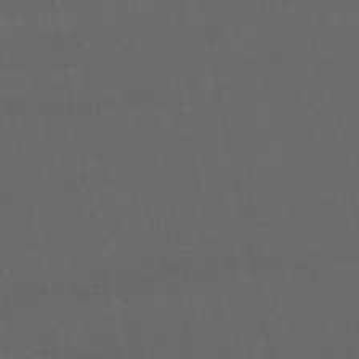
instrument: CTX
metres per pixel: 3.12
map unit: eHb
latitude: -50.5007
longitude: 72.3495
